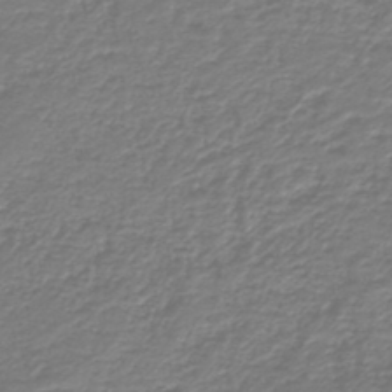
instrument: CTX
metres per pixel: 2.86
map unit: HNb
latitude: -41.9556
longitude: 50.0472
